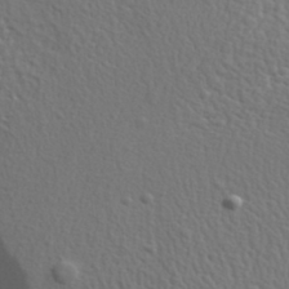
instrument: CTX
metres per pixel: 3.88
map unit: lHvf
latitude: 33.7261
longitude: -81.8583
